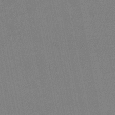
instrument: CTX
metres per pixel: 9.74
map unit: lHb
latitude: -48.0094
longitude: 71.1998
